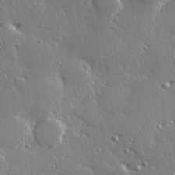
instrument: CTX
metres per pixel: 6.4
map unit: Hve
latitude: 28.3656
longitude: -91.9528
